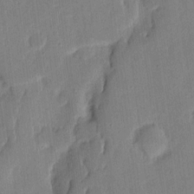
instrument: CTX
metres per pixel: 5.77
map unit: eHh
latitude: 7.1781
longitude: -71.1214
